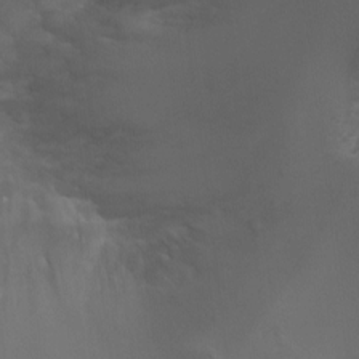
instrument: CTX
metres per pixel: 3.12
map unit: Ht
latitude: -0.9731
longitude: -16.5546
